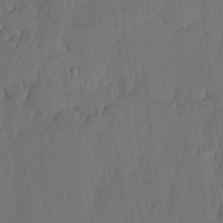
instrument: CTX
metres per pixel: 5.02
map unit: lHvf
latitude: 17.9339
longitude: -115.4237
